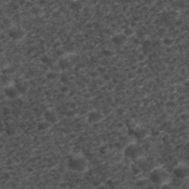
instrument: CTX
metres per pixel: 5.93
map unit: ANa
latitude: 41.7260
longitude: 26.9541
